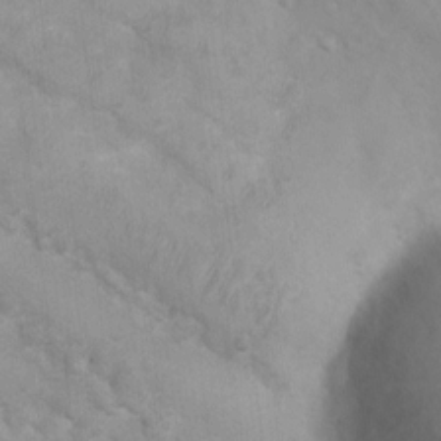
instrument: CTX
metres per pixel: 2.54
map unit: Ht
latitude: 3.4426
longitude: -26.8947
